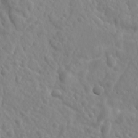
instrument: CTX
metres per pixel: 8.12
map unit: Ave
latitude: 18.2522
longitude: -133.3671
